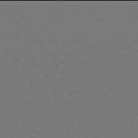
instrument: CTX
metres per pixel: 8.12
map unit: Ap
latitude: -78.0094
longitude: -91.6883
